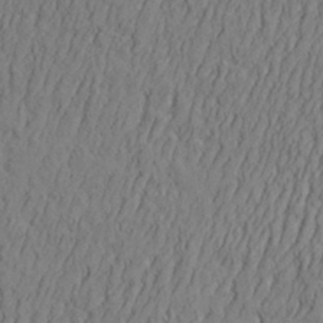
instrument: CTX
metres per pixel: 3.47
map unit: Aa
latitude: 30.9136
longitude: -142.4979
